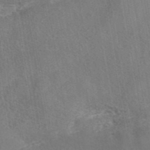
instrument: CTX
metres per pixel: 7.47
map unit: eAb
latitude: 42.5168
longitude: 104.5951
